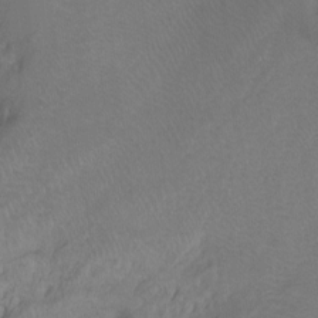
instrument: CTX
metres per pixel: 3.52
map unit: Ht
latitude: -8.1228
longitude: -36.8002
